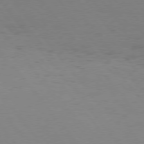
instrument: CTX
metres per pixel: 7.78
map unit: Hpe
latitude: 75.4615
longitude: -144.5923
